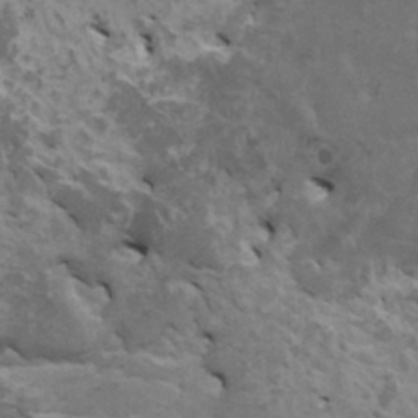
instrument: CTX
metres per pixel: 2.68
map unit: HNhu
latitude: 4.0444
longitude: 3.6154
